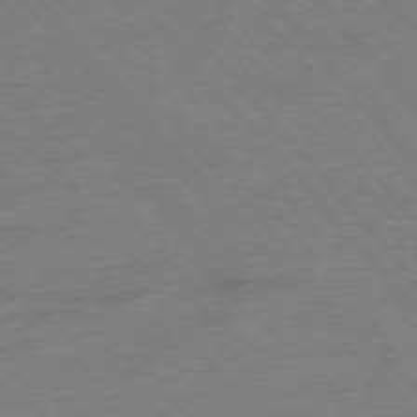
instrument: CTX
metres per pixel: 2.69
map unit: Hpe
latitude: -76.7274
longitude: -13.6127
